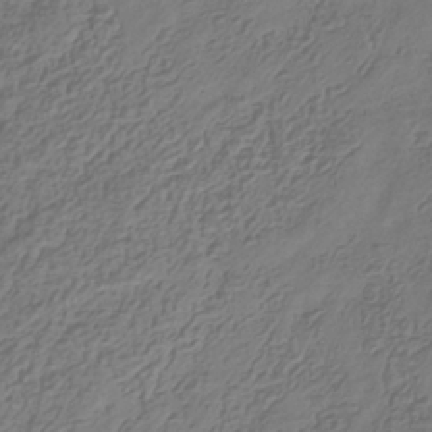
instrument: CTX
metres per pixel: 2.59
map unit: Hve
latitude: -35.3321
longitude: 89.2376
